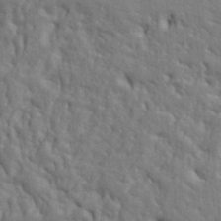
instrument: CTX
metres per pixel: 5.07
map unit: Ht
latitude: 9.0081
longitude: -77.1214
